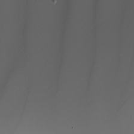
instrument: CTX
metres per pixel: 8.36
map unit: Nhu
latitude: -8.8408
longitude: -94.1389
